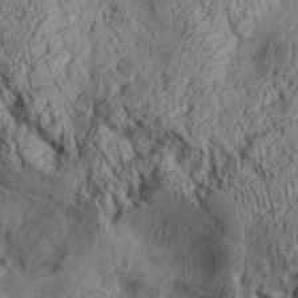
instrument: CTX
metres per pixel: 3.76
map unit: Aa
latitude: 30.4601
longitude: -137.5182
